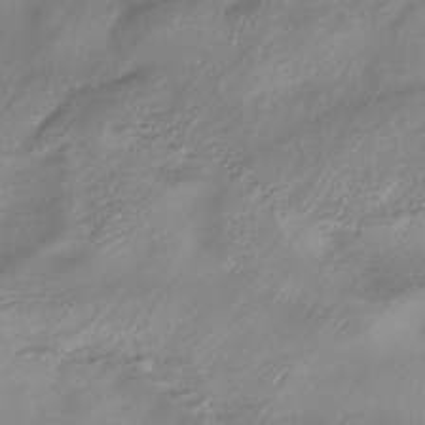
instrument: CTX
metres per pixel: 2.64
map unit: HNhu
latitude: -43.0675
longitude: 96.5196
